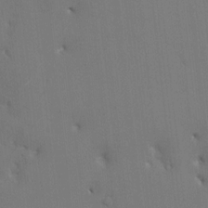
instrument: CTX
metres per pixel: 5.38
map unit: HNhu
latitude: 7.1970
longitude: 3.8422
